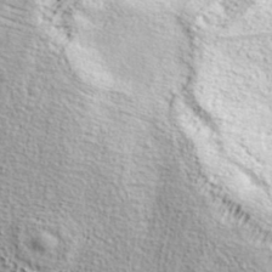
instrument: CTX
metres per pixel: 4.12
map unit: ANa
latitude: 37.0837
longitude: 14.3684
